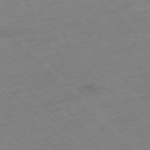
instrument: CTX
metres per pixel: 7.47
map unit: Hpe
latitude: -77.1809
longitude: -16.6491
